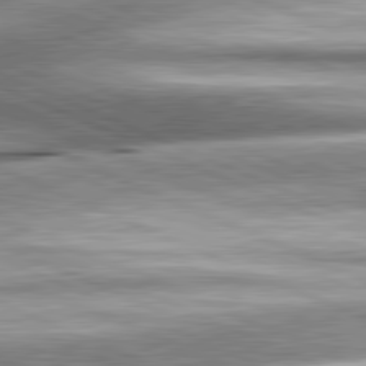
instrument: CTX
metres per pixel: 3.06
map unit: lApd
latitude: 81.8016
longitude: -167.4237
